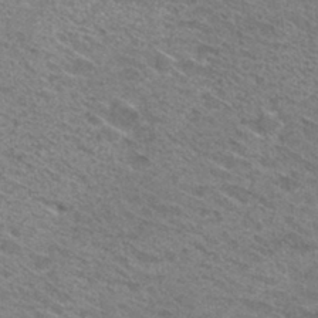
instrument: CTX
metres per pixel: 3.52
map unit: Hto
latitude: 30.9325
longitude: -47.2726
